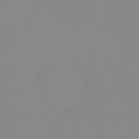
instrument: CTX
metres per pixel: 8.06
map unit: eHh
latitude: -5.2565
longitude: -83.0269
